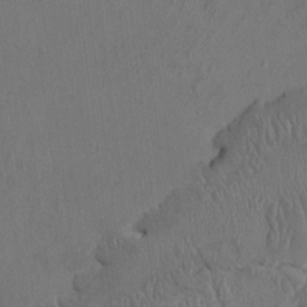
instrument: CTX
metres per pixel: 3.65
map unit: HNhu
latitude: 3.9528
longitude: -6.7435
